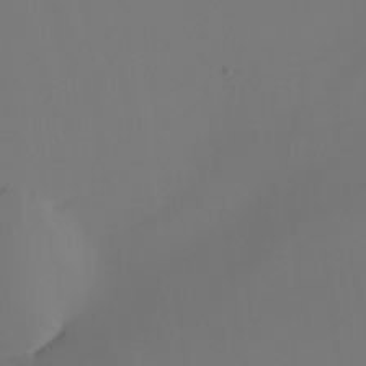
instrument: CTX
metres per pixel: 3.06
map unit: Nhu
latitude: -6.5196
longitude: -94.6302
